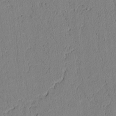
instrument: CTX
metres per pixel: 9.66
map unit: lAvf
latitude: 5.6694
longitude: 166.1795
